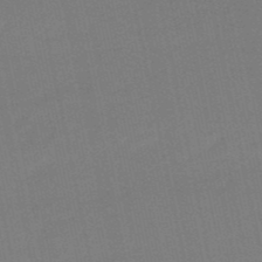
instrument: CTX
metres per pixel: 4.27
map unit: eHb
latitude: -50.0850
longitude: 73.0108
